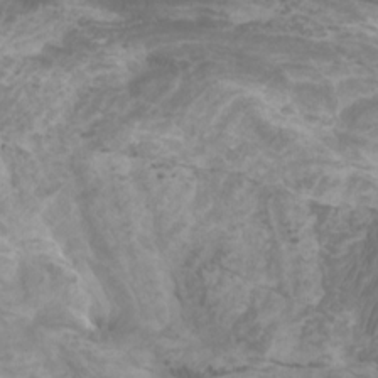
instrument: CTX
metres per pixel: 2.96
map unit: Htu
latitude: -6.5951
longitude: -75.8583
